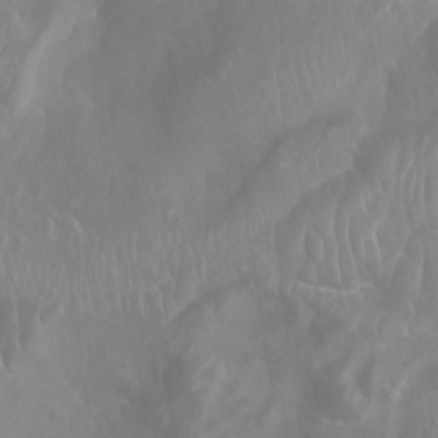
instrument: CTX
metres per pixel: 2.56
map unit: Aa
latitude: -8.4251
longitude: -78.4790
